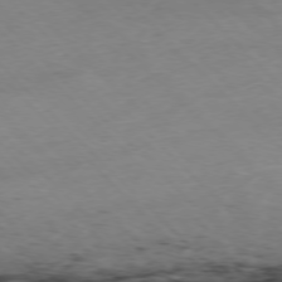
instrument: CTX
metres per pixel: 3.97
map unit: Hpe
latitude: -77.2754
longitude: 12.9353
